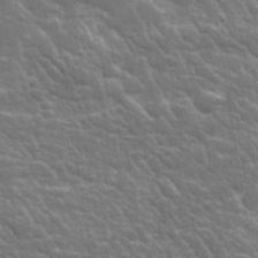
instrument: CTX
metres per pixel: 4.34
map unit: lHvf
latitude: 36.9892
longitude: -91.7828
